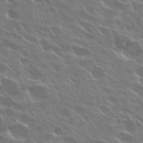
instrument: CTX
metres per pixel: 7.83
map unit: Hto
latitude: 27.6505
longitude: -41.3103
